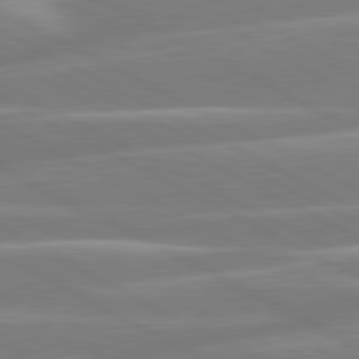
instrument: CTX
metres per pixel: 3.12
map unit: lApd
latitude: 80.7246
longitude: -134.5734
